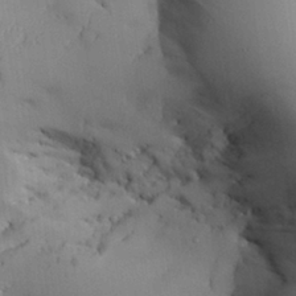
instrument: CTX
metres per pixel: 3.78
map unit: Aa
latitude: 26.7624
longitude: -129.3293
